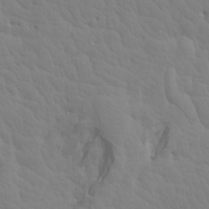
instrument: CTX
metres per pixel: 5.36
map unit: Aa
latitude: 17.9528
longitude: -143.7450
